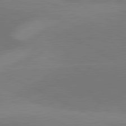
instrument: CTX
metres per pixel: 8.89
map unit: lApd
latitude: 81.5182
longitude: 127.1998
